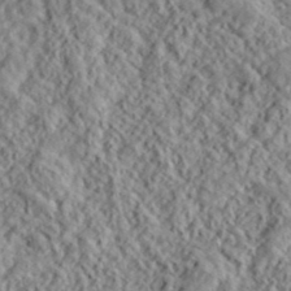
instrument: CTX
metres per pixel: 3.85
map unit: lHvf
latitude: 39.9339
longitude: -88.8002
